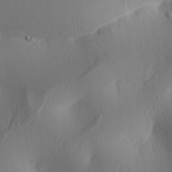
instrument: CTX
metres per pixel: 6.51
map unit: lAa
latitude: -4.3873
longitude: -123.6316
